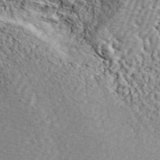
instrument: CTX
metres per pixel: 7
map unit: ANa
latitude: 44.1389
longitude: -85.6505
